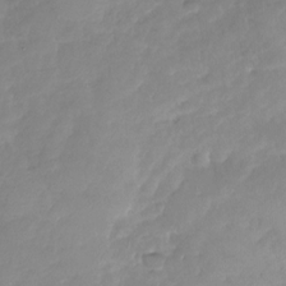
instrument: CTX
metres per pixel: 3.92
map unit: Nhu
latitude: -28.7274
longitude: -61.7260
